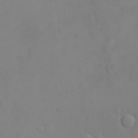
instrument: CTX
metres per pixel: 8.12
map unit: eHh
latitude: -9.2565
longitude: -65.9528
